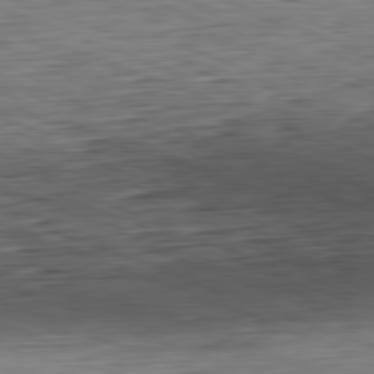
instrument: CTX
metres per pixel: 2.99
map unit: Hpe
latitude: -82.0472
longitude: 15.0865
